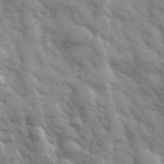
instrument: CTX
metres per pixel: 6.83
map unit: Hve
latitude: 32.4979
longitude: 150.1417
